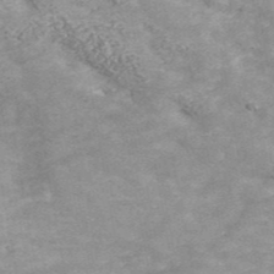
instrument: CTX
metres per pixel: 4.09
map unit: eHh
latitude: 43.6694
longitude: -89.8206
